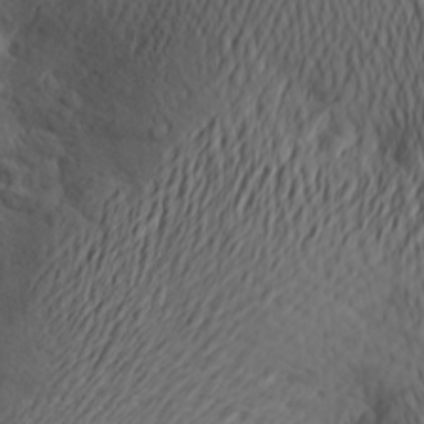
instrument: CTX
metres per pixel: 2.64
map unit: Aa
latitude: 24.9135
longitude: -146.4223
